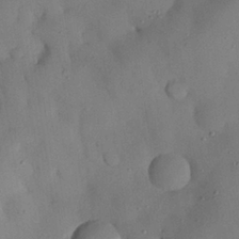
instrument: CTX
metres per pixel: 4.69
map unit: Nhu
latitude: 26.2712
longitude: -72.8569
